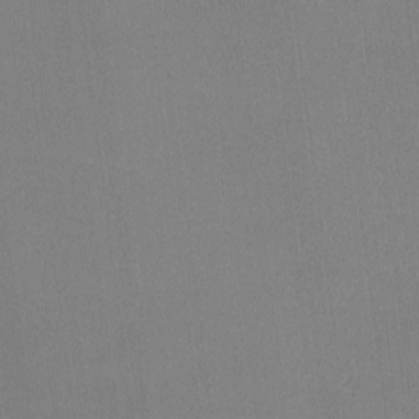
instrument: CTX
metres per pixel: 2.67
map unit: lHvf
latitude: -10.8408
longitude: -100.2523
